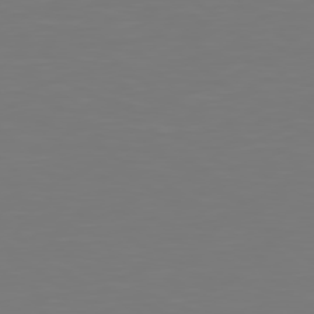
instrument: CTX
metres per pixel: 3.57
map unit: Hpe
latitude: 77.9528
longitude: -163.0459
